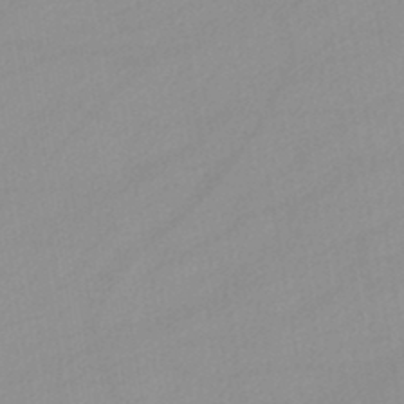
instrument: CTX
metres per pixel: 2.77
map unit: lHb
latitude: -44.3873
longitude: 67.2943
